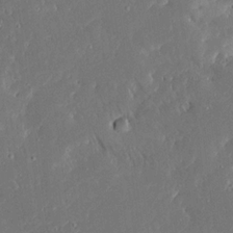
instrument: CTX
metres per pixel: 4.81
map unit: Ave
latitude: 17.1403
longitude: -140.3278
